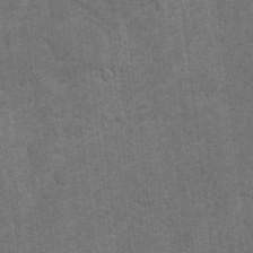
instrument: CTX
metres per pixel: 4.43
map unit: lAvf
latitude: -5.5588
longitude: -114.3845
